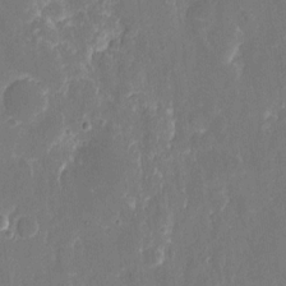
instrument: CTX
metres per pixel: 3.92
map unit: eHh
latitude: 7.5560
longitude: -68.8947
